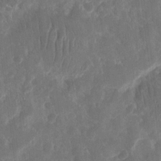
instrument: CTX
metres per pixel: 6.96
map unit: eHh
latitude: 12.7435
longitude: -73.2159
